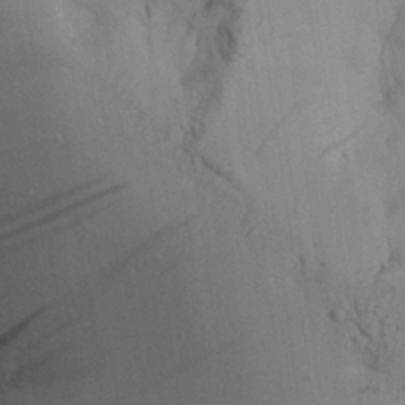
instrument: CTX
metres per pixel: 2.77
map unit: Aa
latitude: 27.1214
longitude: -132.3278
